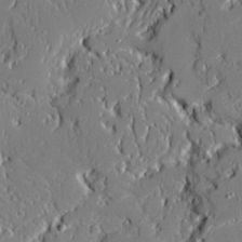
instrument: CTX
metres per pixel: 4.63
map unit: Ave
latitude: 19.7260
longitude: -127.8206
